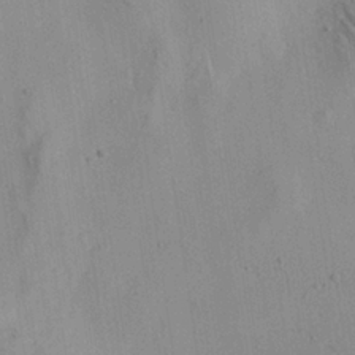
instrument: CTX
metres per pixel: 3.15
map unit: Aa
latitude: 22.3845
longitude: -141.7260
